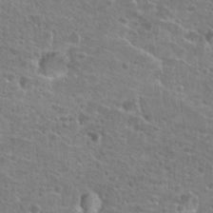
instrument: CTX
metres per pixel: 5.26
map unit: Hto
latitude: 25.5749
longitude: -49.1025
